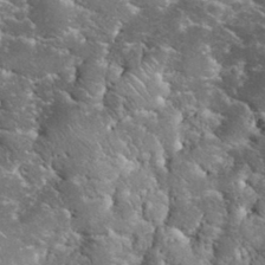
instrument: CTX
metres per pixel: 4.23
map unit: eHh
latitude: 34.1200
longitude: -65.5560
